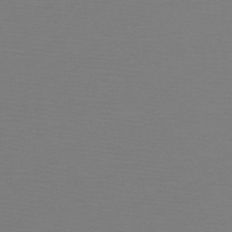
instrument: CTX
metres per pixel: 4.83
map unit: HNb
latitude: -45.6344
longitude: -46.1767
